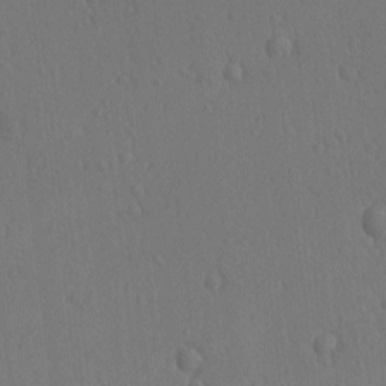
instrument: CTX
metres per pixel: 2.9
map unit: lAvf
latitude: -9.0864
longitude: -120.8191
